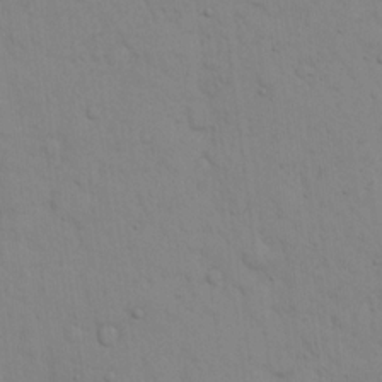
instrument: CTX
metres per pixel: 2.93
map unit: eHh
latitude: 16.3278
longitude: -62.8191
